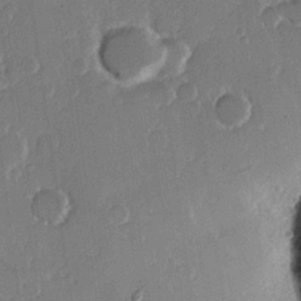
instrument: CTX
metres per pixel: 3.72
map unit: Hve
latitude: 22.3845
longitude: 148.2929
